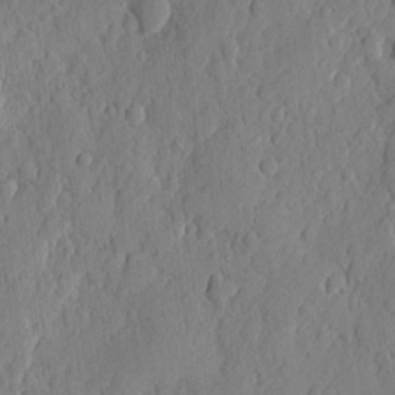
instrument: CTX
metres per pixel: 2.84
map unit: eHh
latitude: 6.7246
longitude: -73.6694
